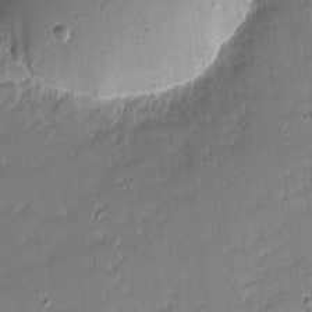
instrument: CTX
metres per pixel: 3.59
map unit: eHh
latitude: -2.3306
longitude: -83.1592
